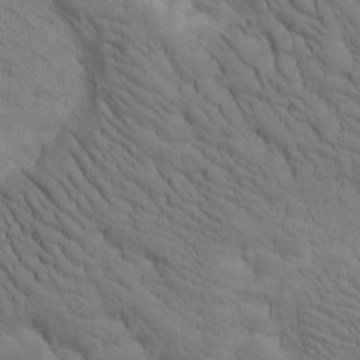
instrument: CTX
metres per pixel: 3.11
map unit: Htu
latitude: -0.7464
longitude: 174.0283
